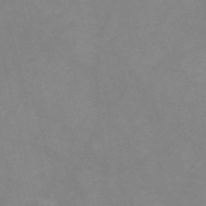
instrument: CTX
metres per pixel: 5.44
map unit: Nve
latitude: -57.8044
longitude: 59.5588
